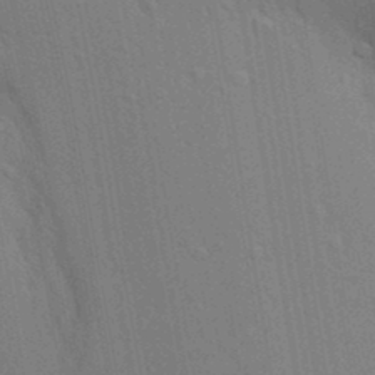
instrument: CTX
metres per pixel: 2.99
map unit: Aa
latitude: 19.7260
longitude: -143.4616
